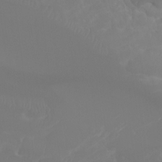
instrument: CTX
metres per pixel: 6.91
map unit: Htu
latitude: -13.3510
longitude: -70.8758
